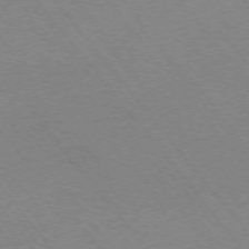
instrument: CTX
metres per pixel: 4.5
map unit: Ap
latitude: -75.5211
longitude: -70.8947
